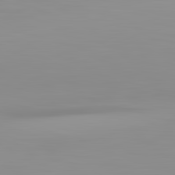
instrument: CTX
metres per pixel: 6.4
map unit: lApd
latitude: 83.1403
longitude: -135.2915
